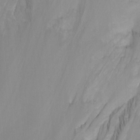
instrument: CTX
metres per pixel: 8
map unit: Nhu
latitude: -13.0487
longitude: -66.4223
